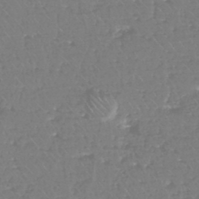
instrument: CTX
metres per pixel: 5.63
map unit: eHh
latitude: -45.0109
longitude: -29.1025
